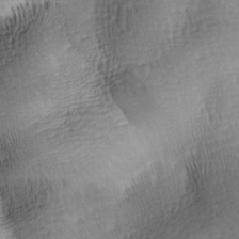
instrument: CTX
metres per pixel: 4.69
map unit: lAa
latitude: -9.5588
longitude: -125.1592
